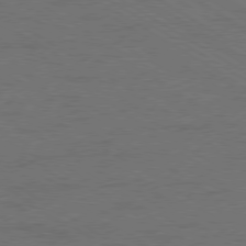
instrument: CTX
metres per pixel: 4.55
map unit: Ap
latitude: -79.7855
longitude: -52.0633
